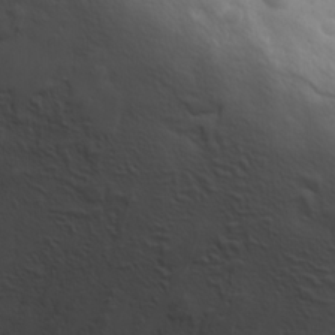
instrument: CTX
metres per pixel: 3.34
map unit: Ave
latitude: 17.8394
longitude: -133.6316
